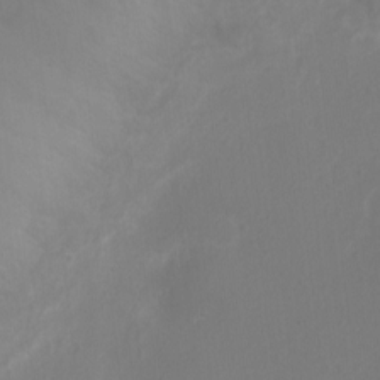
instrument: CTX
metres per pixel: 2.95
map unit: Ht
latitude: -1.4833
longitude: -16.2145
